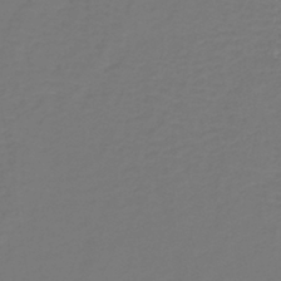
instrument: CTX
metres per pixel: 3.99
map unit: lHb
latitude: -39.1809
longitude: 63.2942
